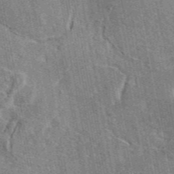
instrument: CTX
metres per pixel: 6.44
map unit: eAb
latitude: 45.6694
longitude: 110.6518
